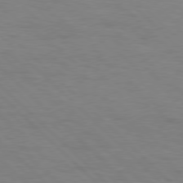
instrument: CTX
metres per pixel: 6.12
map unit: Hpe
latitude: 77.6316
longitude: -155.0269
